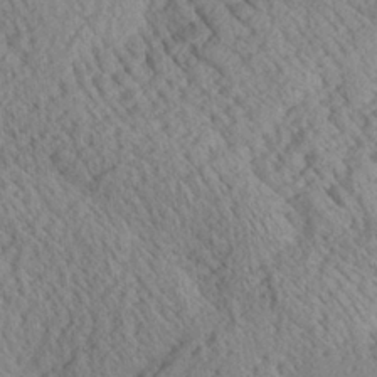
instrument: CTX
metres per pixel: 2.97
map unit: Aa
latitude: 24.9324
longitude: -134.3278
